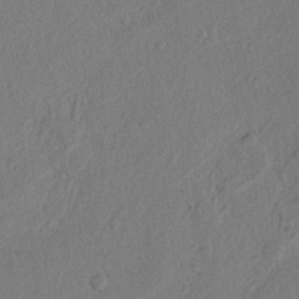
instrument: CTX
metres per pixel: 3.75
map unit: Nhu
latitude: 19.4804
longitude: -76.9702
